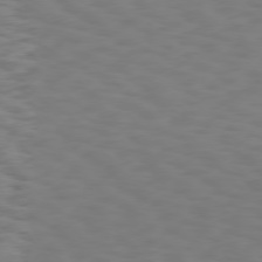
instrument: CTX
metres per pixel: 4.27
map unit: Hpe
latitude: 75.7450
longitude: -133.6694
